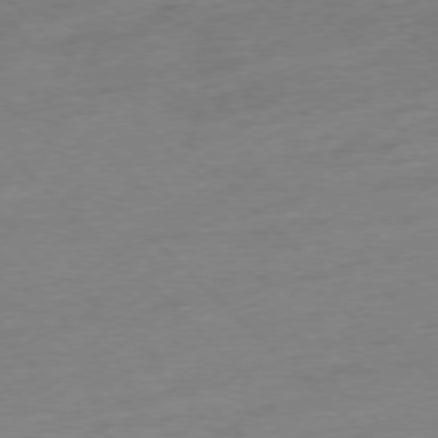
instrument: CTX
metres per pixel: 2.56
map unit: Ap
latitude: -77.0486
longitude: -62.7624
